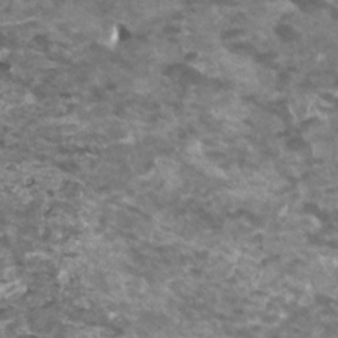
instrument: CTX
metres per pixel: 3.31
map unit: HNhu
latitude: 2.1955
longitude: -0.7246
